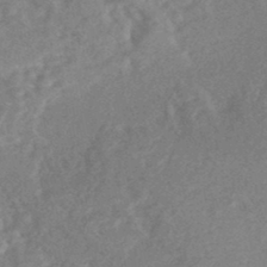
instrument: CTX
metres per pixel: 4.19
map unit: Nhe
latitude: -46.8597
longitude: -171.1214
